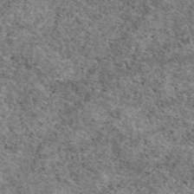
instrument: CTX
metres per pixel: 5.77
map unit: eAb
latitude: 50.1200
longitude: 108.8408
